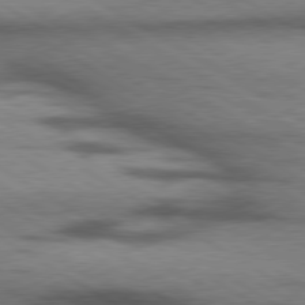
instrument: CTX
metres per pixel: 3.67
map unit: lApd
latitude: 79.7450
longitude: 167.4832
